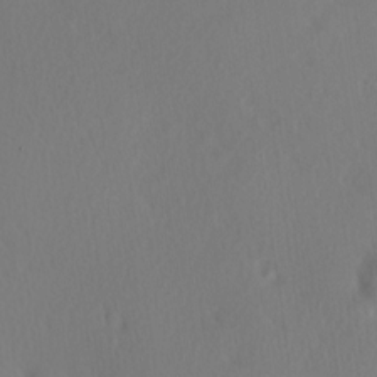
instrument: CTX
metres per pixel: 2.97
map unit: Hve
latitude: 13.1781
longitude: -91.1403
